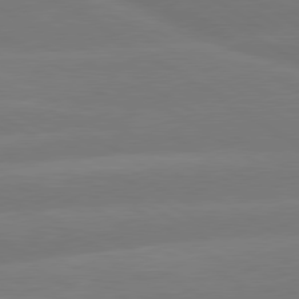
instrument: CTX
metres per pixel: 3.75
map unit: lApd
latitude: 79.7639
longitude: -150.4223
